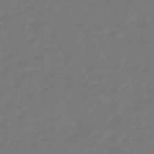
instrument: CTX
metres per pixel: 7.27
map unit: eHb
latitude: -46.7274
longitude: 81.4266
